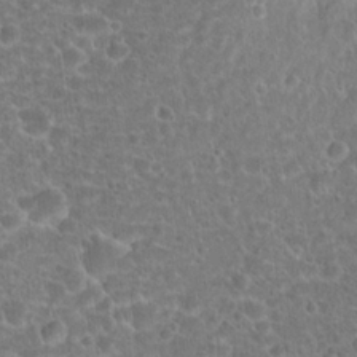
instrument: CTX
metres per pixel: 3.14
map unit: Hto
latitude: 18.7246
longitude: -40.8757
